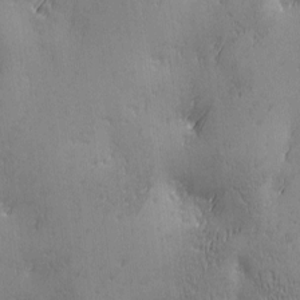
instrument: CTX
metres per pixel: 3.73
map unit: Ave
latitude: 2.4223
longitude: -112.0444
